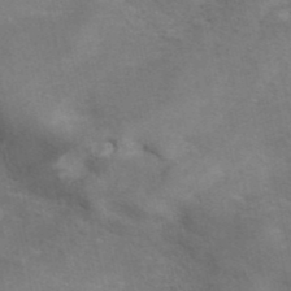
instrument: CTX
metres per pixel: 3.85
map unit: ANa
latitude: 42.1011
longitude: 15.3699
